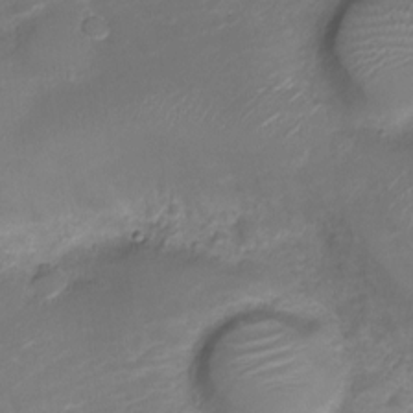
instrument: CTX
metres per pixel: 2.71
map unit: Nve
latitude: -20.4062
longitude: 103.9556
